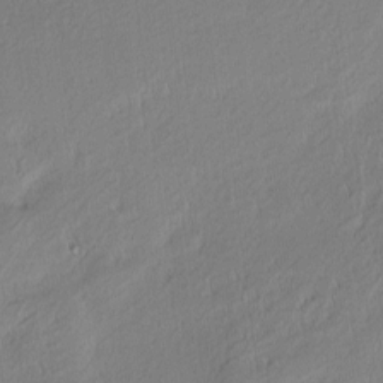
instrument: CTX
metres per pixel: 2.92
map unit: Nhu
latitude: 1.2537
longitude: -78.5168
